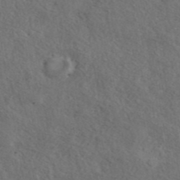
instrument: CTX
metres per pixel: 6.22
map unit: ANa
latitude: 42.8002
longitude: 13.9367
